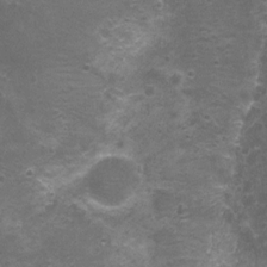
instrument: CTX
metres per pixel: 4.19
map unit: Nhu
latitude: 3.3481
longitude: -17.5371
